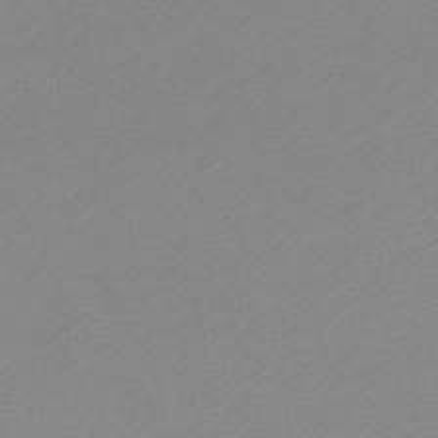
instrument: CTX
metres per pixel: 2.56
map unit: lHb
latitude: -45.8045
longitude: 65.7478
